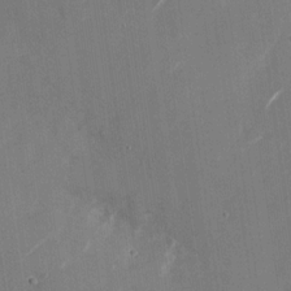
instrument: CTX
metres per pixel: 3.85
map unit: Nhu
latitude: -29.0864
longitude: -74.6679
